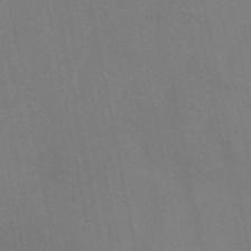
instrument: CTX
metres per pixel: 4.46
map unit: HNb
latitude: -52.4251
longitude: -50.0633
